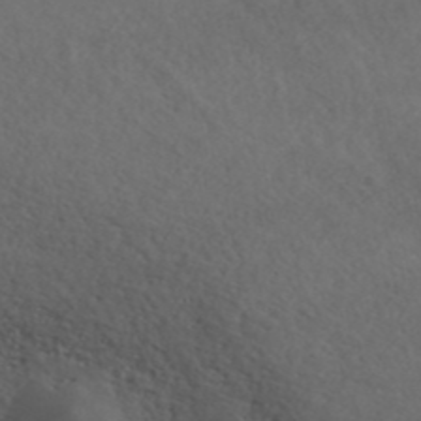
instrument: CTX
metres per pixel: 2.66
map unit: ANa
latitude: 43.0836
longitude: 28.0661
